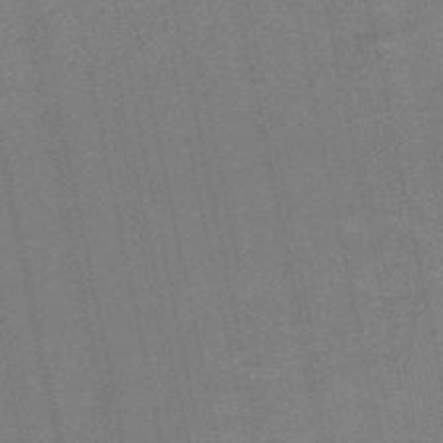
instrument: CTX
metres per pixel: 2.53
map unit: HNb
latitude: -51.8611
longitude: -44.0822
